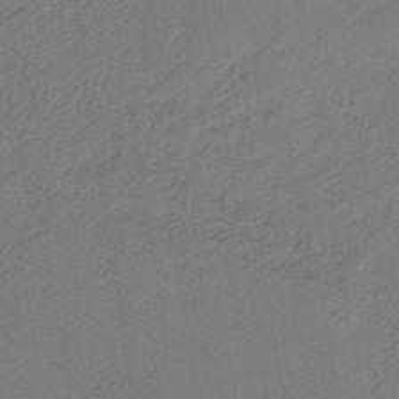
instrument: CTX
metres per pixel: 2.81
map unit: HNb
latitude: -43.9178
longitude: 49.3699
